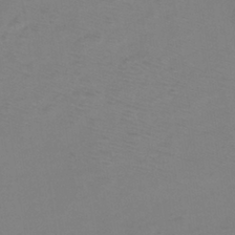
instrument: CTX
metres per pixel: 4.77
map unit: eHh
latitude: -39.7100
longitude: -28.8191
